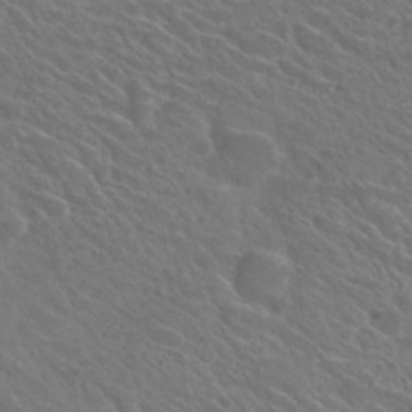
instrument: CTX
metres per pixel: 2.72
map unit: Hto
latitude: 30.8380
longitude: -47.1215
